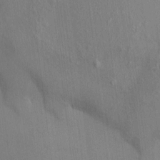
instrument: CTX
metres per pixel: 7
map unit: HNhu
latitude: 4.4223
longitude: 6.5951
